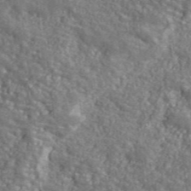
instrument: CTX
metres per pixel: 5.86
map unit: eHh
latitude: 42.1956
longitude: -91.3860
